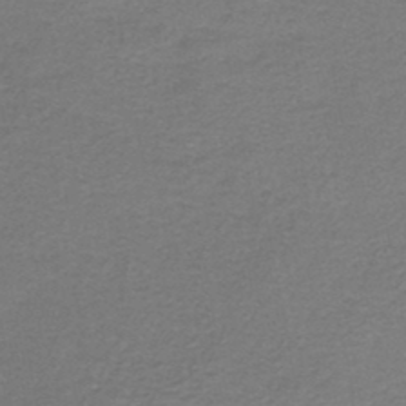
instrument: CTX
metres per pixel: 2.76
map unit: HNb
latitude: -45.2376
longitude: 52.3873
